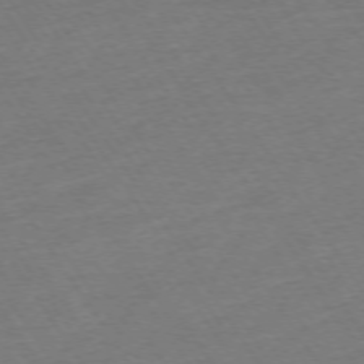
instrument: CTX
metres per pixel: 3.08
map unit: Ap
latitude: -74.0094
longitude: -84.4034
